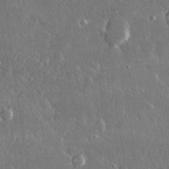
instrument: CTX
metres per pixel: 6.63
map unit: lHvf
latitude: 30.8758
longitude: -92.5168
